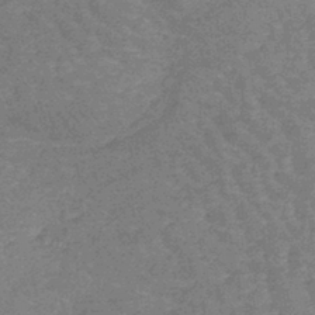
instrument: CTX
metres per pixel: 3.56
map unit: lHb
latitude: -41.1242
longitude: 66.5007
